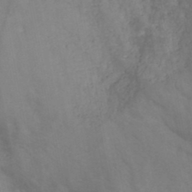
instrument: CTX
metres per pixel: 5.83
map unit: HNb
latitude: -46.3873
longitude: -47.7072
